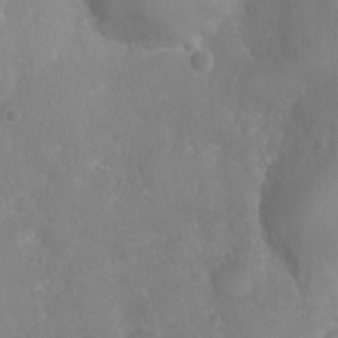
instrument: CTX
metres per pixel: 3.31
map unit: Nhu
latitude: 6.6868
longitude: -18.7813
